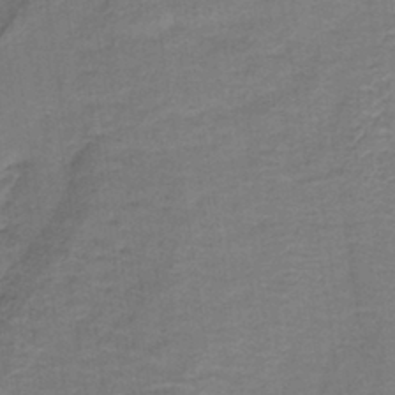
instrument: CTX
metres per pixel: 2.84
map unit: lHb
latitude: -40.4440
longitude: 53.1242
